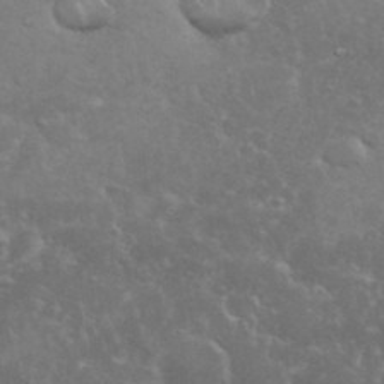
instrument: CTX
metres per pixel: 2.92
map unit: eHh
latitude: 35.9150
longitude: -62.7247
